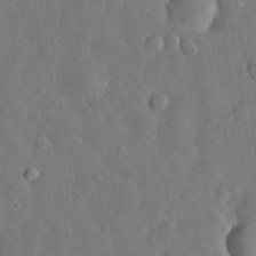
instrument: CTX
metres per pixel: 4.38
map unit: eHh
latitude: 30.8758
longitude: -78.2145
